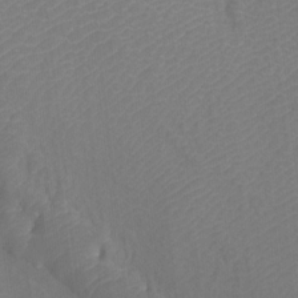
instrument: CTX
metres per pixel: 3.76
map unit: Htu
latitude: -11.9367
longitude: -70.5735
